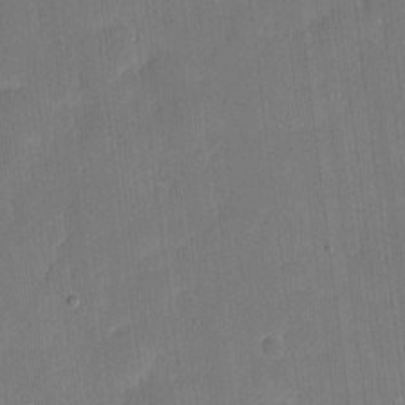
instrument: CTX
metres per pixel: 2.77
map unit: eHh
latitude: 4.4412
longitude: -67.5560
